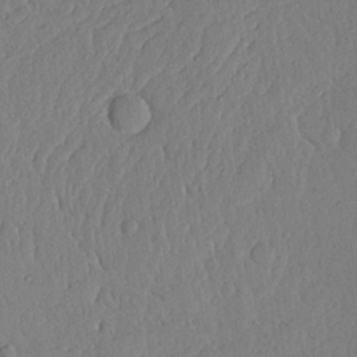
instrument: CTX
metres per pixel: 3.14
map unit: lHvf
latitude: 18.1955
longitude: -115.3859
